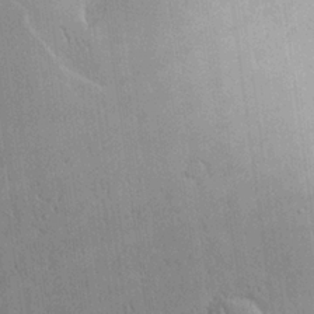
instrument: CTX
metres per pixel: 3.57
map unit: Aa
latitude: 24.7813
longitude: -137.1026
